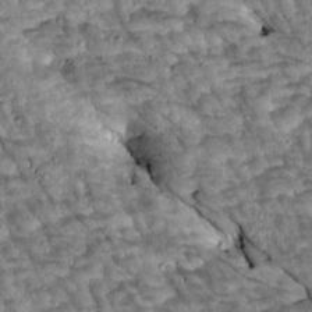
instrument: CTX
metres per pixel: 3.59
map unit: Htu
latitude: 1.4615
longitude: 143.7477
